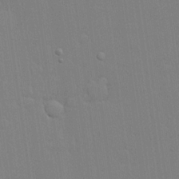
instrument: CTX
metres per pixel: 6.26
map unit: lHvf
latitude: 20.6491
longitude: 142.6707
